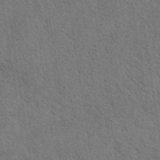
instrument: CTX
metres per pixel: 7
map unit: eAb
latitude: 42.9136
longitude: 110.6707
